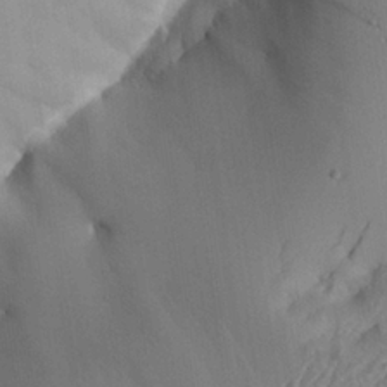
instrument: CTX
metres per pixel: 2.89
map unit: Aa
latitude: 24.8946
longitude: -128.8758
